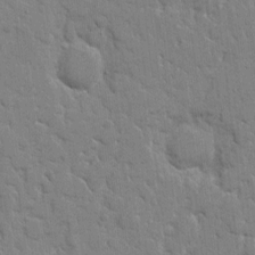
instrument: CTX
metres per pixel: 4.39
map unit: eHh
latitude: 8.2712
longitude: -66.7435
